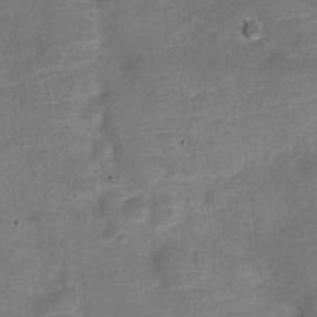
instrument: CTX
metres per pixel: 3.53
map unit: Nve
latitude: -22.7463
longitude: 104.8597
